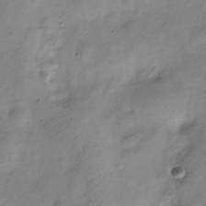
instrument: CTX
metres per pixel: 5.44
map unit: Nve
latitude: -23.2943
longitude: 106.7275
